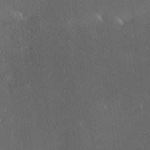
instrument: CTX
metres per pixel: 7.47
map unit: HNhu
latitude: 6.5168
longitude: 12.7841
